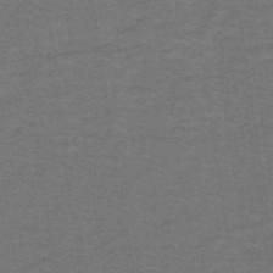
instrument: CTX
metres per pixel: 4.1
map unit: lHb
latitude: -42.7652
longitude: 54.2551
